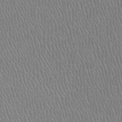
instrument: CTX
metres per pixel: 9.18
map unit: HNhu
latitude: -47.9556
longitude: 29.6911
